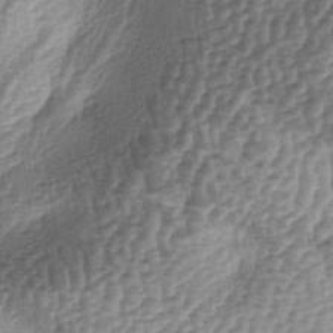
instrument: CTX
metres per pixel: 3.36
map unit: lAa
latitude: -4.3873
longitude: -128.1767
